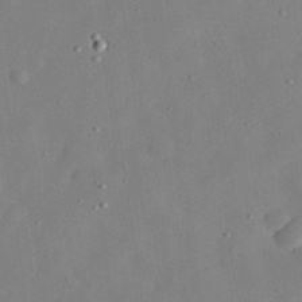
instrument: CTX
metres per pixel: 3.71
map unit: eHh
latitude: 29.6505
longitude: -73.8962
